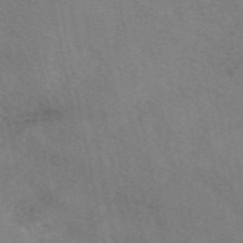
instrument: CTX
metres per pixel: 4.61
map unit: eAb
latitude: 50.3845
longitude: 116.3873
